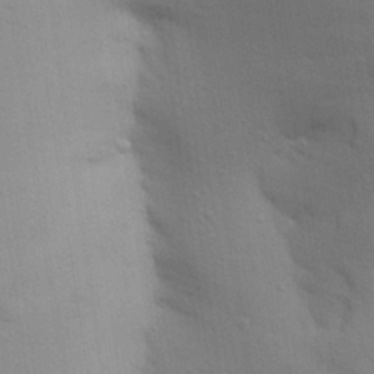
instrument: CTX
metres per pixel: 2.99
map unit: Aa
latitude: 29.0647
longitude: -147.2537
